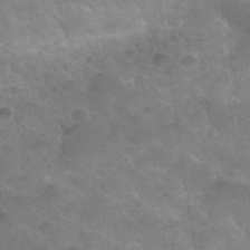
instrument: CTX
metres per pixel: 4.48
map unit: Nhu
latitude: 32.2900
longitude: -51.9906
